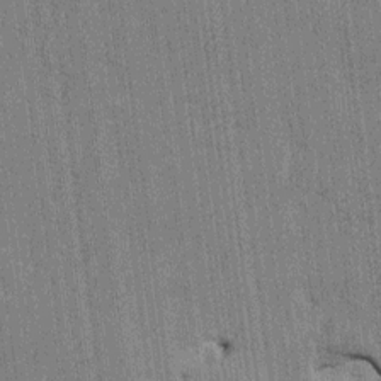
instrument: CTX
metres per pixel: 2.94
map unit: HNhu
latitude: 0.4601
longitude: -5.7261
